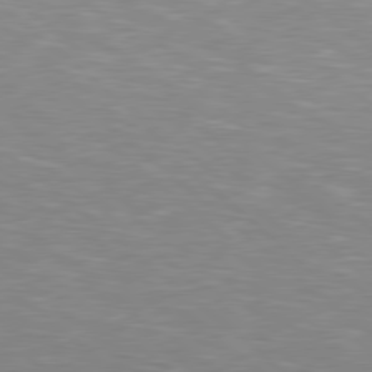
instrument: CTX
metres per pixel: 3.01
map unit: lApd
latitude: 79.0270
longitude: -177.6505
